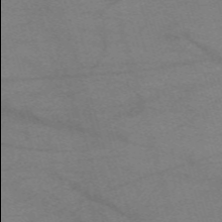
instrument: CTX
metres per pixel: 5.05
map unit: eHh
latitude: -61.1620
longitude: 54.0094
